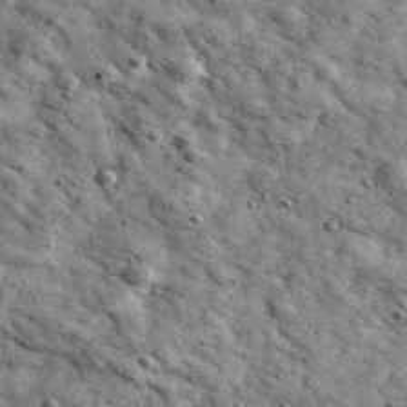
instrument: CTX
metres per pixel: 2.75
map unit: Ave
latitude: 40.2900
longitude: -107.0836
